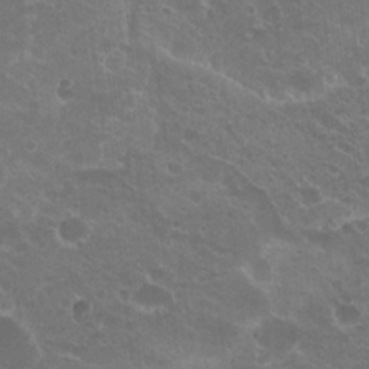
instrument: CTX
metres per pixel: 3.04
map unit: Hto
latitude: 20.7058
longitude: -34.0255
